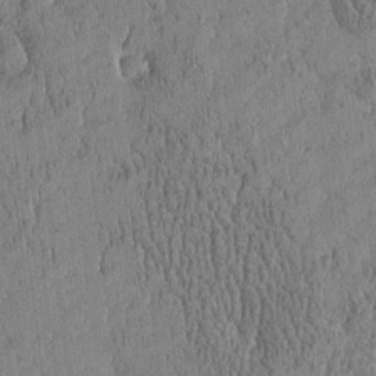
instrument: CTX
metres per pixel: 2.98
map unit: Htu
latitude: -4.8597
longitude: 175.1620
